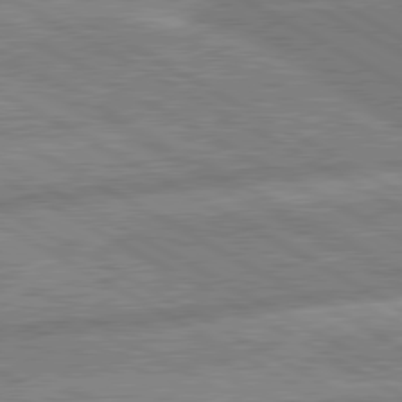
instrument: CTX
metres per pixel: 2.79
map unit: lApd
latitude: 80.3845
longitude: -171.3670
